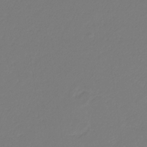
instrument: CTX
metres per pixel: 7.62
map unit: eHb
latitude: -30.3684
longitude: 63.4832
